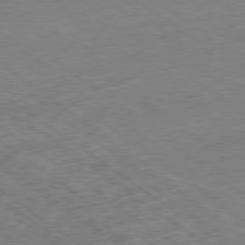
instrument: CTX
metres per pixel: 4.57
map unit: Ap
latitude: -79.1998
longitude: -50.1955
